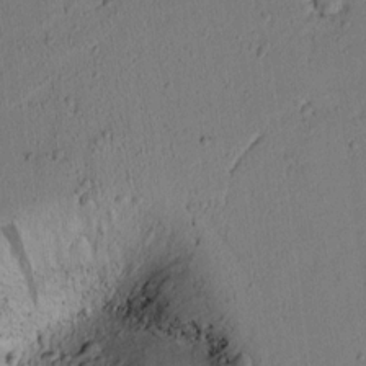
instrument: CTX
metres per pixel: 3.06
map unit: lAvf
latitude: 8.7246
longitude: 166.6329
